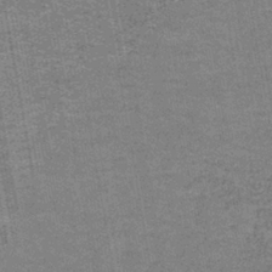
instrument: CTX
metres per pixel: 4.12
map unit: eAb
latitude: -36.3495
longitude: 51.6911
